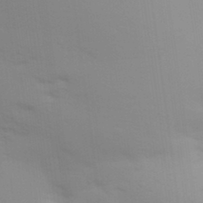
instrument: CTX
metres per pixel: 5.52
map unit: Aa
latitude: 32.4790
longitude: -144.8758
